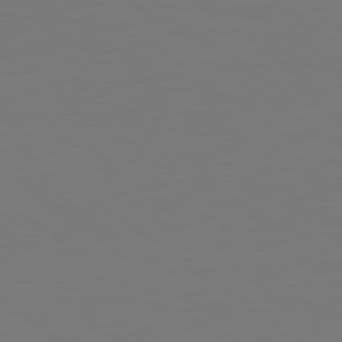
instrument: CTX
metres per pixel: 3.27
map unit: Hpe
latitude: 78.8380
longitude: -139.8016
